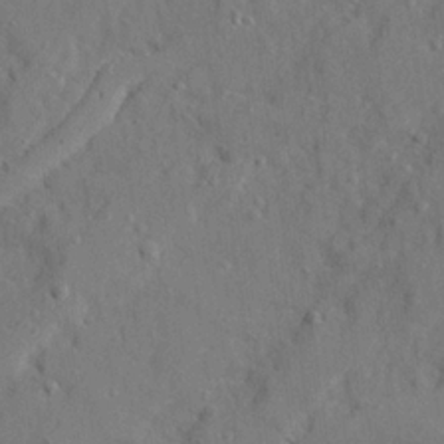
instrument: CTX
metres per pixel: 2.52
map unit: Ave
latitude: 22.2900
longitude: -130.7247
